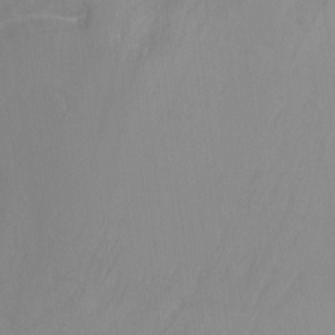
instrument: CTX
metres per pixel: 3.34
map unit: Ht
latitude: -13.3321
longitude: -44.6490
